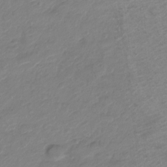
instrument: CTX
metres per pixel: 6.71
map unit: Nve
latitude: -18.8975
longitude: 106.9353
